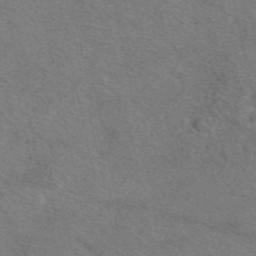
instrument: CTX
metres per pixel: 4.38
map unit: eAb
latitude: 50.1011
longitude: 112.9542
